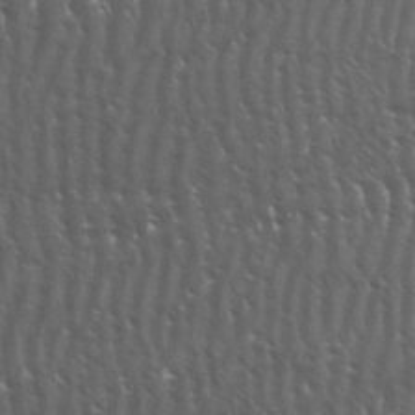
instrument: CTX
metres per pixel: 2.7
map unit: eHh
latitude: 33.5182
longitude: -140.5734
